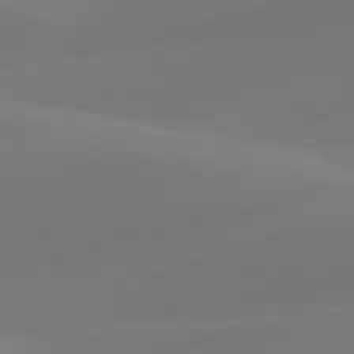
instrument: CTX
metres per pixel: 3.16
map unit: lApd
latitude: 79.9339
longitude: -91.2537
